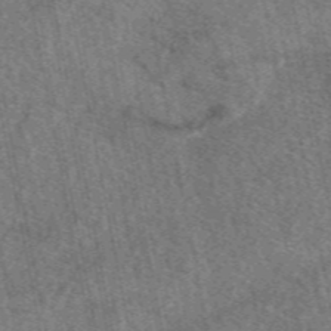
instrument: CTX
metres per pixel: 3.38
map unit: eAb
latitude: 49.0836
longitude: 111.6721
